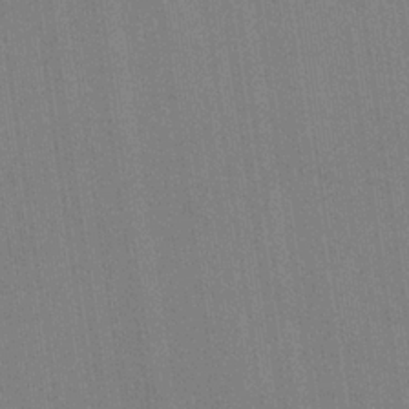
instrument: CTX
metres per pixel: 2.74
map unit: HNb
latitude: -32.8030
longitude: 57.7477
